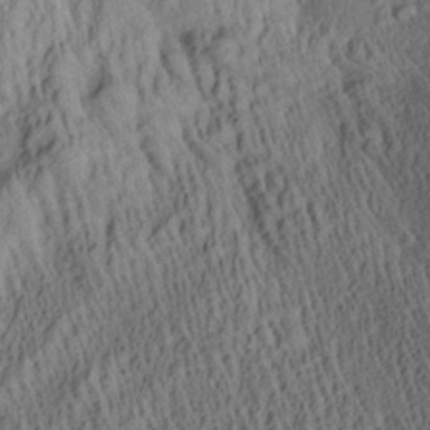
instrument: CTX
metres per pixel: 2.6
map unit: Aa
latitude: 29.4615
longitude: -137.6505
